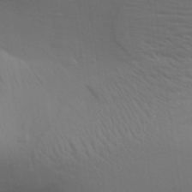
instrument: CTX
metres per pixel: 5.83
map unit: Aa
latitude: 27.1970
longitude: -139.1403
